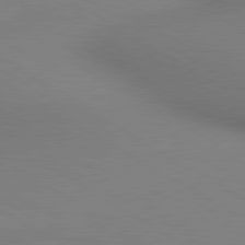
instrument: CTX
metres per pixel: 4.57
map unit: lApd
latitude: 80.3089
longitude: 130.6896
